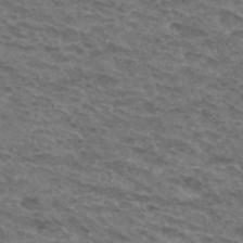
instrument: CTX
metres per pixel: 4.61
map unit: Hto
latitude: 32.5546
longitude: -47.3482
